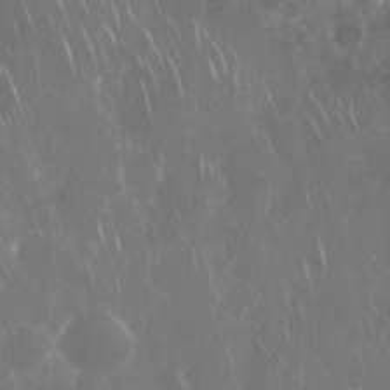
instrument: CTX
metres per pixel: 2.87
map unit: Nhu
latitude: 28.4034
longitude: -63.3671
